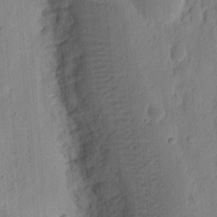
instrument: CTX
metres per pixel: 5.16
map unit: Ht
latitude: 11.4049
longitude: -74.1200
